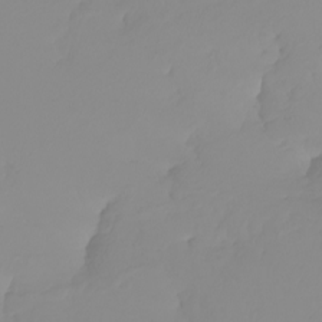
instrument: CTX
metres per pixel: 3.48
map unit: Nhu
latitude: -5.7666
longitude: -93.8394
